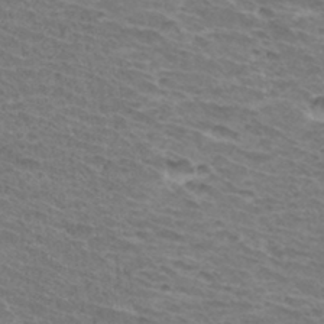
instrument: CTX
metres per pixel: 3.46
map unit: Hto
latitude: 33.6694
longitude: -41.5749
